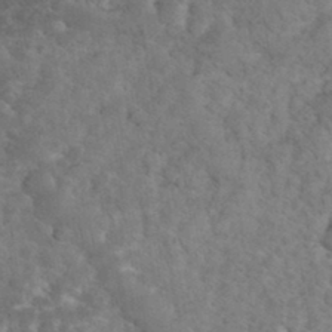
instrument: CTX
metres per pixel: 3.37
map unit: eHh
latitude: 34.8380
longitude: -65.3104
